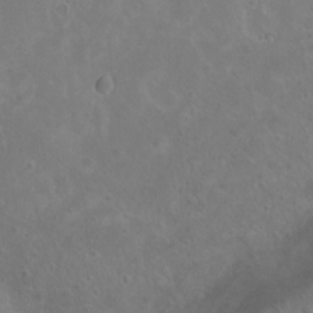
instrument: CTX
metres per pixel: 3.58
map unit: Ht
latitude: 4.1578
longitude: -19.9528
